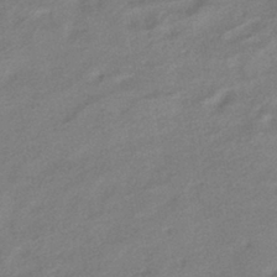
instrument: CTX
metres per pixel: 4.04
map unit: HNhu
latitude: -42.0661
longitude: 92.3684
